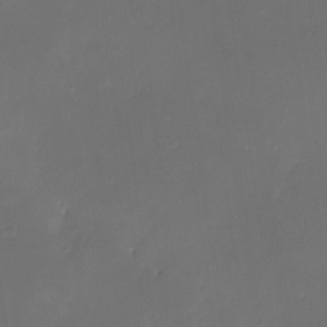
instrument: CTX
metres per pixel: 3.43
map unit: Nhe
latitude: -26.5006
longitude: -110.4412
